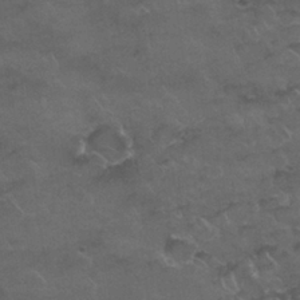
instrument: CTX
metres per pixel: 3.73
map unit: Nhu
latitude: 26.2334
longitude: -53.5560
